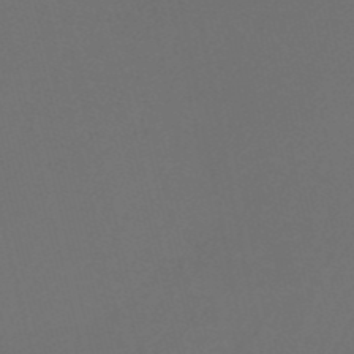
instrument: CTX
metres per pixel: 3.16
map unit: eHh
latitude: -53.0297
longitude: -24.8380
